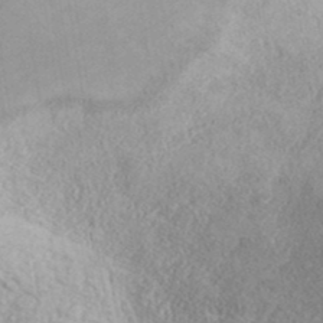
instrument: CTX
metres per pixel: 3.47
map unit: ANa
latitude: 38.3656
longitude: 20.5951
